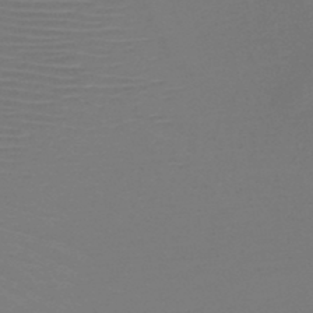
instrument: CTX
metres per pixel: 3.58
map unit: HNb
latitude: -47.8989
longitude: -43.3671
